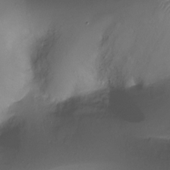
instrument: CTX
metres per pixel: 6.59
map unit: Ht
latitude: -18.3117
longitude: -44.9325
